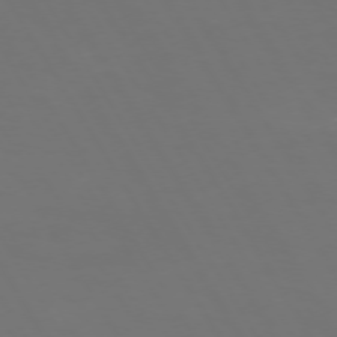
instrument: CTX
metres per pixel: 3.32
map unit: Hpe
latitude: 72.1578
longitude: -126.8002
